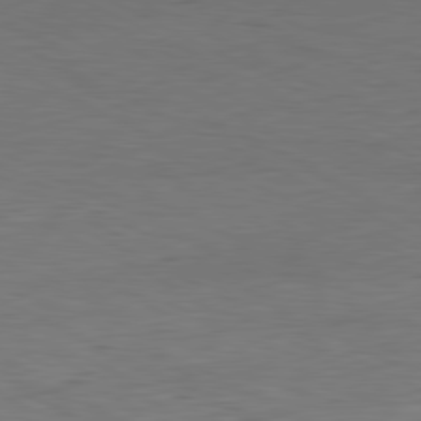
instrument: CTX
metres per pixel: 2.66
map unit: Ap
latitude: -81.7667
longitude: -77.0647
